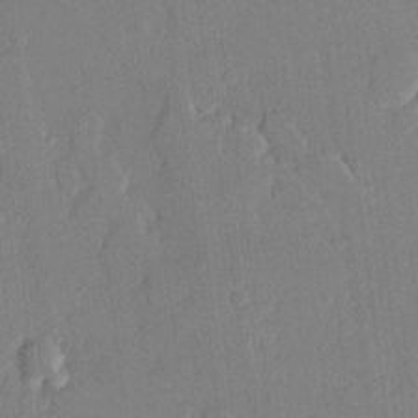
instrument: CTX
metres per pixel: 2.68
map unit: lHvf
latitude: 21.3293
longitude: 146.4251
